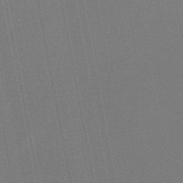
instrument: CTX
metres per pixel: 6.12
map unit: lHb
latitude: -49.5777
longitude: 68.7463
